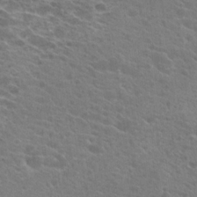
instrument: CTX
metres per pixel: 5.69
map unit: Hto
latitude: 22.5546
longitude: -39.8016
